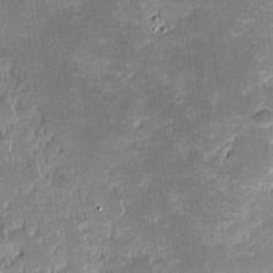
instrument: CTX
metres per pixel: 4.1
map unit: eHh
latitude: -1.8423
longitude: -85.6883
